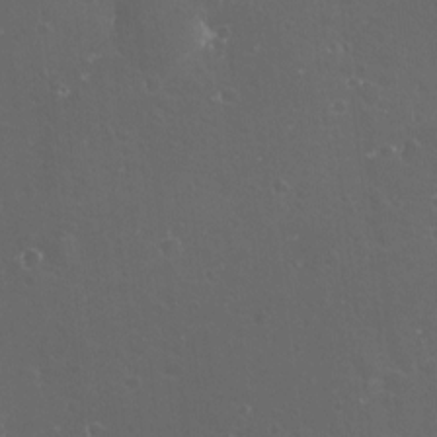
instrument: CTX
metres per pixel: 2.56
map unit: eHh
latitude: -11.6344
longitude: -61.4804
